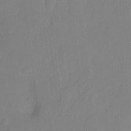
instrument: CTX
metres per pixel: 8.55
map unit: Hto
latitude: 3.7260
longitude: -33.1781
